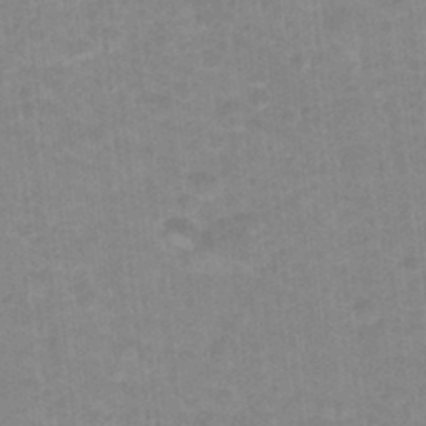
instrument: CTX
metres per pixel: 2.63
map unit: Hto
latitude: 16.6679
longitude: -35.0269
